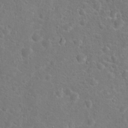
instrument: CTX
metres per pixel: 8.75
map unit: Hto
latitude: 17.3860
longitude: -41.8961
